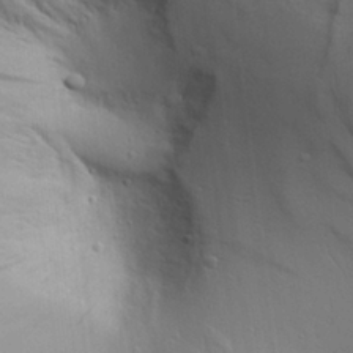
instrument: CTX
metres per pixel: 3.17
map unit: Aa
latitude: 26.8947
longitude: -138.2711
